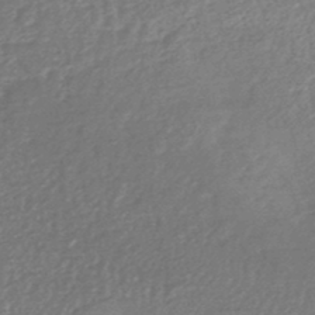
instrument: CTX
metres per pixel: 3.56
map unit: HNhu
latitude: -46.2928
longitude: 93.8422
